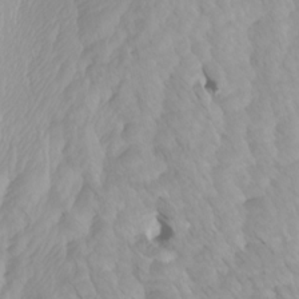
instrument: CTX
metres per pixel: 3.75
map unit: Htu
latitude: -7.1242
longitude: -67.5938
